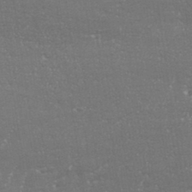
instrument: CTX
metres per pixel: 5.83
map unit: eHh
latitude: 34.3656
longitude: -132.3278
